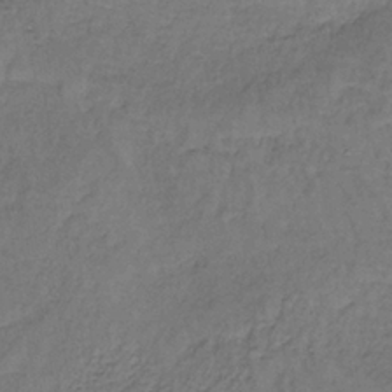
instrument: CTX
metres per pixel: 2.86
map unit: lHb
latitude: -35.8989
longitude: 63.6155
